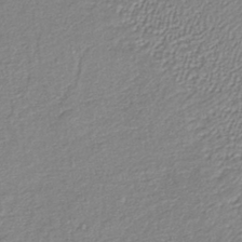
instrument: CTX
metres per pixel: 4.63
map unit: lHb
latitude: -40.5951
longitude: 70.5952
